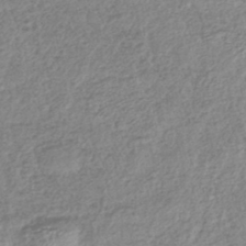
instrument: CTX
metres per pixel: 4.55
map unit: lHb
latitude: -42.8030
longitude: 71.0298
